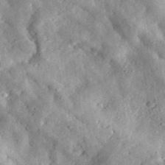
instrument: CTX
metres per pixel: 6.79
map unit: eHh
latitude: 34.0822
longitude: -79.0270
